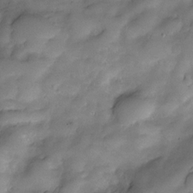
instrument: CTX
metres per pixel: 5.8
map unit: Nve
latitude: -27.1242
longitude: -148.8569
